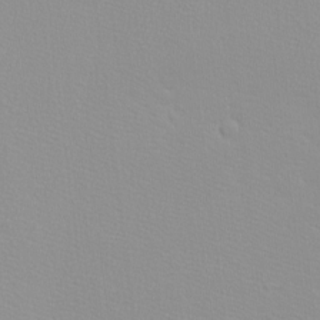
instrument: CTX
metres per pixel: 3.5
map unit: eHh
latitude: -8.3873
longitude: -70.5168
